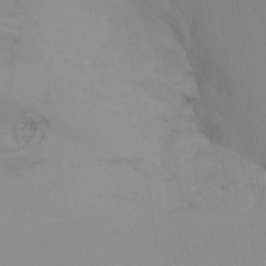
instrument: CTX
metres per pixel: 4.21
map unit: Nhu
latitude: -15.5966
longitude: -50.6490
